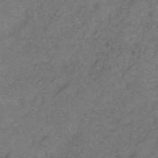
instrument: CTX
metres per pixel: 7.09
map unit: HNhu
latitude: -28.4062
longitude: 75.1054
